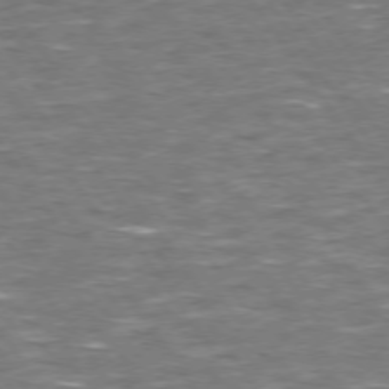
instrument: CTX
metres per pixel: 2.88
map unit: Hpe
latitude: 73.6883
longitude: -125.5371
